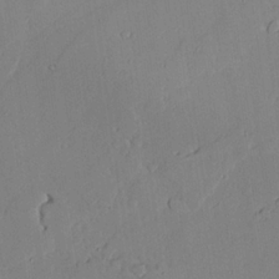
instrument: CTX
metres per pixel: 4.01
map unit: lAvf
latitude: 24.4601
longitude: -110.8191
